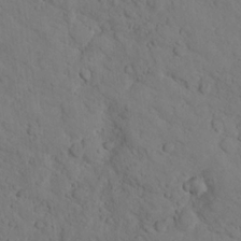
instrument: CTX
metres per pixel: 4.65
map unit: lHvf
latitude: 13.1970
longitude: 178.0661
